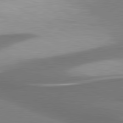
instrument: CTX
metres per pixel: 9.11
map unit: lApd
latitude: 80.9892
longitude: 176.1417
